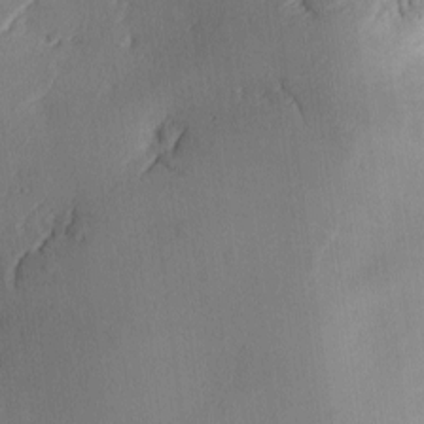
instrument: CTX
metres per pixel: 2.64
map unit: Ave
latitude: -10.1417
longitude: -122.0255
